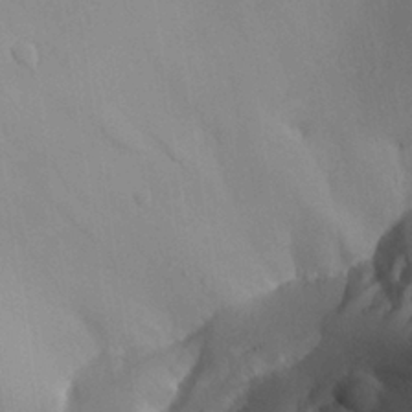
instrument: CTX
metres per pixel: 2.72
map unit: Aa
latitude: 25.5560
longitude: -128.6679
